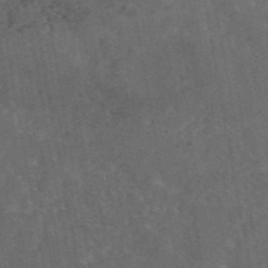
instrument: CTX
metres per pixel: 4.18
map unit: eAb
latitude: 46.1200
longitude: 116.7085
